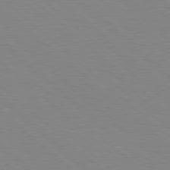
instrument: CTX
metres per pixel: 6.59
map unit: Hpe
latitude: 78.1578
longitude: -161.5182
